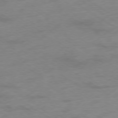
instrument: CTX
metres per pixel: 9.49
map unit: Ap
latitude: -78.8030
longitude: -59.1214
